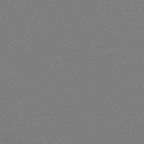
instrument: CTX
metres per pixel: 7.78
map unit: lHb
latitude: -44.9164
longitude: 68.4440
